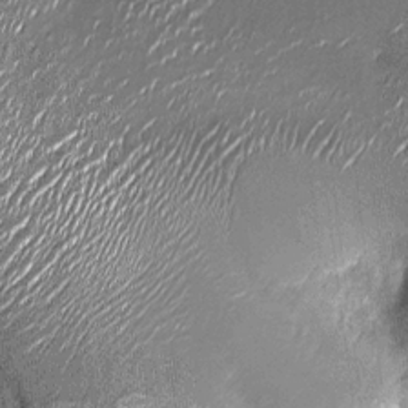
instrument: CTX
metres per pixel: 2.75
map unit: Nhu
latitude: -14.0094
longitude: -22.9325
